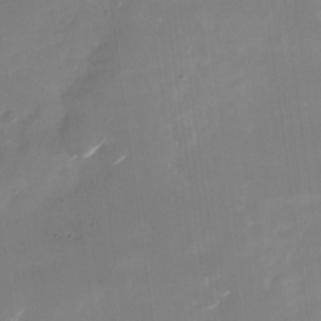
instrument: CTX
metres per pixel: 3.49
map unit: Nhu
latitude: -27.5588
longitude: -74.5924
